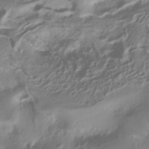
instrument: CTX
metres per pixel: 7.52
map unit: ANa
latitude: -38.8408
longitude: 97.8423
